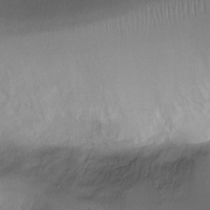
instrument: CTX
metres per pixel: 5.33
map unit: Ht
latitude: -10.1039
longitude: -19.9528
